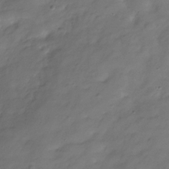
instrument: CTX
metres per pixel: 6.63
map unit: Hve
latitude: -31.6911
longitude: 91.3699
